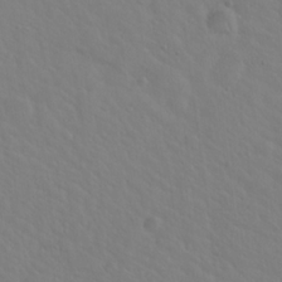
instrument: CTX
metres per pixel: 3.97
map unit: Hto
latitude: 19.9717
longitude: -54.4223
